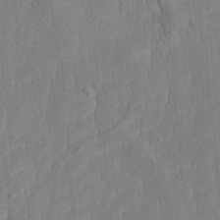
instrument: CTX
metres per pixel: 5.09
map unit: Aa
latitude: 28.4034
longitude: -138.4034
